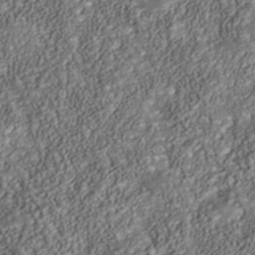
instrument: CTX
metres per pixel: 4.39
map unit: Nhu
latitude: -39.3321
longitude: -85.4615
